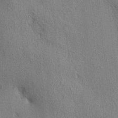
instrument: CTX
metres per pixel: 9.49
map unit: HNhu
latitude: 13.7450
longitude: 10.3117
